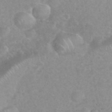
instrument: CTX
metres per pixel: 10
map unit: eHh
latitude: 35.7638
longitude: -62.8758
